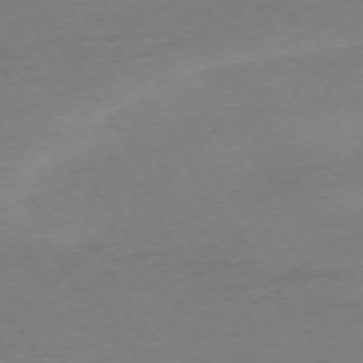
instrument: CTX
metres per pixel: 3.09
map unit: Ap
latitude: -73.8989
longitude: -86.2333
